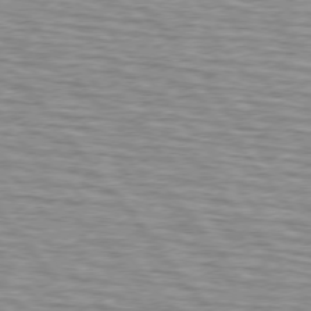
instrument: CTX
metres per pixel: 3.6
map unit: lApd
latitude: 75.3293
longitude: -76.1766
